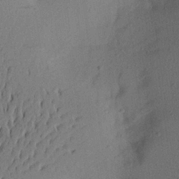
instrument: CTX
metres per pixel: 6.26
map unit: Aa
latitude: 22.6868
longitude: -144.9514
